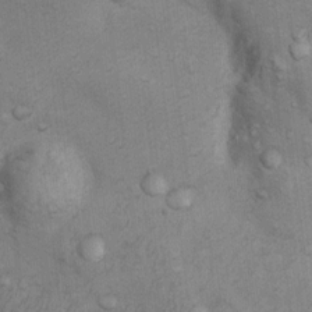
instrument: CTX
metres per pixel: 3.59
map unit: Nhu
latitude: 9.3104
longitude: -23.4426
